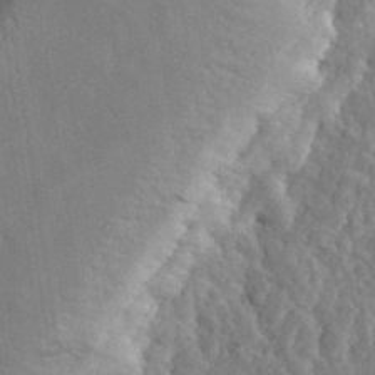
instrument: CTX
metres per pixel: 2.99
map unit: eHh
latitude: 31.4994
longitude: -80.1767
